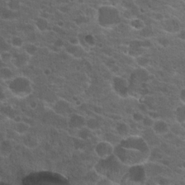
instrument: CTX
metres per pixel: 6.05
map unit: Hto
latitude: 19.9528
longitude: -36.1578
